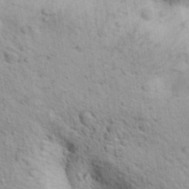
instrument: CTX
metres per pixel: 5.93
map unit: Aa
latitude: 31.0459
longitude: -147.0270
